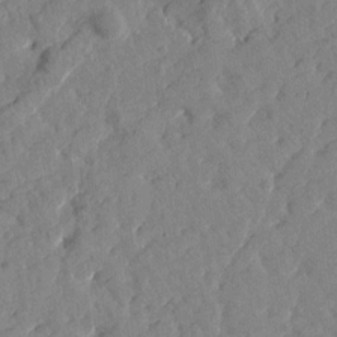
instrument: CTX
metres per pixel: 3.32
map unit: Htu
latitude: 1.4237
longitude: 179.5399
